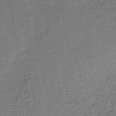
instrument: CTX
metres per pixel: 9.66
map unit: lHb
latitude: -38.0850
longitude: 60.1984
